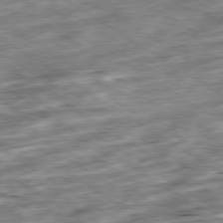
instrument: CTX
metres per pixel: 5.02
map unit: Ap
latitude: -79.8044
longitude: -51.4048
